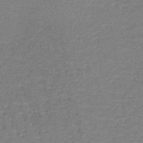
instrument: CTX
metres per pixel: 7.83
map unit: lHb
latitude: -39.5966
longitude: 60.2173
